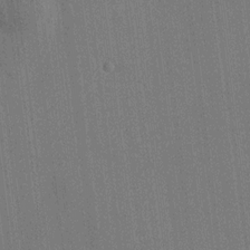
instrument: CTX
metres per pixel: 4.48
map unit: HNhu
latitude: 8.6113
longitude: 15.6155
